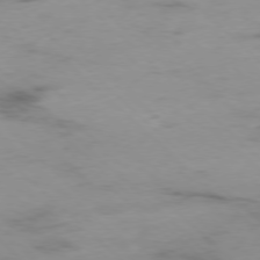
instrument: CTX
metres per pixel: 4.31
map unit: Ap
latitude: -77.6344
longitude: -90.6302
